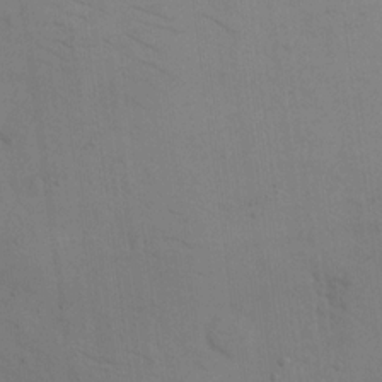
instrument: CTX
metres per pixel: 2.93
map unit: eHh
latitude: 17.7450
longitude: -67.2348
